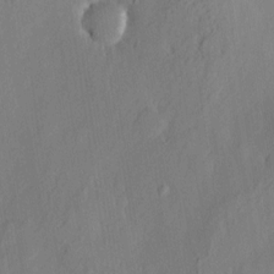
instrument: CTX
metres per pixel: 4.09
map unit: eHh
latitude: 3.4237
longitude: -77.5938
